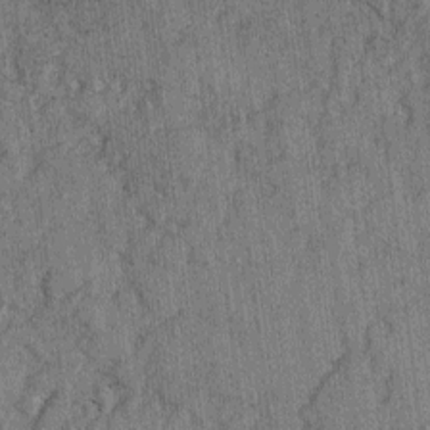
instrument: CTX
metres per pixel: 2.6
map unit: lAvf
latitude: -2.5006
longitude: -107.6316
